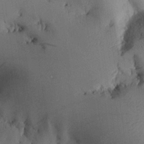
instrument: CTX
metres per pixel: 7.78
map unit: Aa
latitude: 26.0255
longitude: -129.5749
